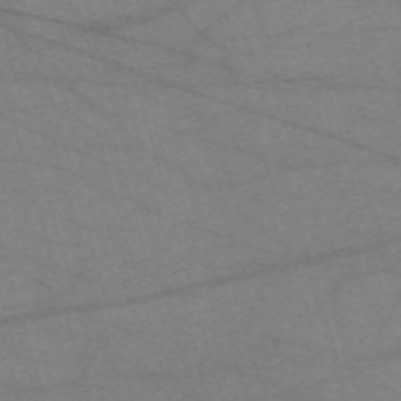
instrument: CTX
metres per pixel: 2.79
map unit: eHh
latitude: -61.1053
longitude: 54.2173
